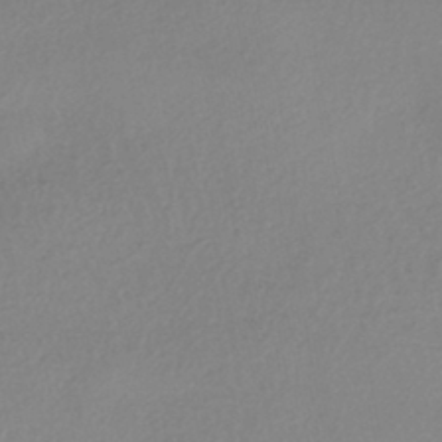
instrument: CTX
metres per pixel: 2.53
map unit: HNhu
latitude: -44.1228
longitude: 95.6533
